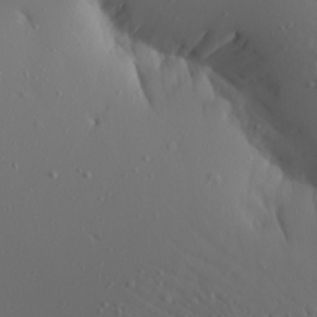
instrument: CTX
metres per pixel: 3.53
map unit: Aa
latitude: 21.8961
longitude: -145.8772
